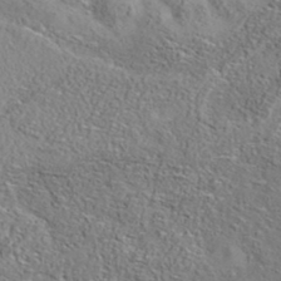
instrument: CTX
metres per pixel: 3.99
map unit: eAb
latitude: 35.5749
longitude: 108.4440
